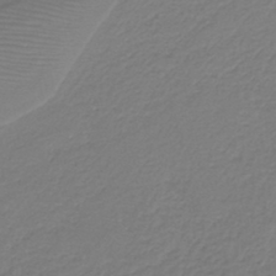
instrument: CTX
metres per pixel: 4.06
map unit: HNb
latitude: -42.8596
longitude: 52.3306
